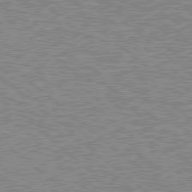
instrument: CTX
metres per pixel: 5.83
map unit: Hpe
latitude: 78.5735
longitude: -143.7639
